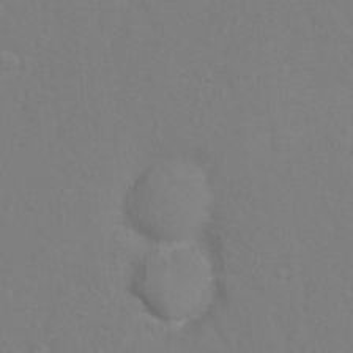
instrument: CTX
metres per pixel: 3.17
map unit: Hto
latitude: -6.1228
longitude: -35.3103
